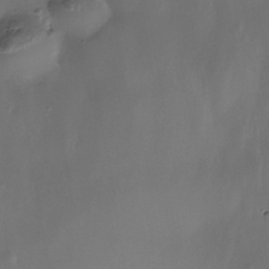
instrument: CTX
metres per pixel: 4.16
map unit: Nhe
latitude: -35.8989
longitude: -130.9136
